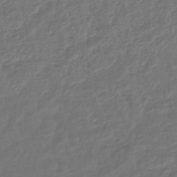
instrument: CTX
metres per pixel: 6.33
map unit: lHb
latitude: -43.6343
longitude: 81.3888
